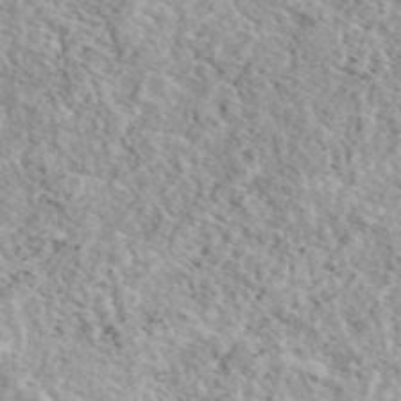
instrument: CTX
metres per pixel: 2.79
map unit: eAb
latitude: 44.1389
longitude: 114.1417
